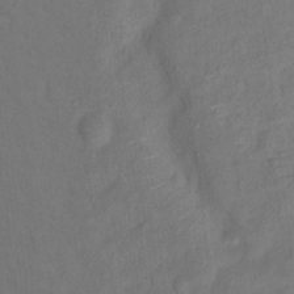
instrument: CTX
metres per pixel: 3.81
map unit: Ht
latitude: 11.9150
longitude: -40.5167
